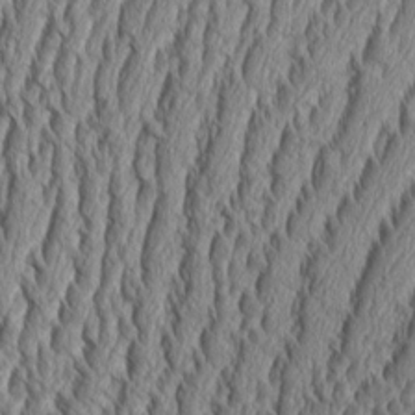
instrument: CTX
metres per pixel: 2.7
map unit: Aa
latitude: 9.2537
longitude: -129.8394
